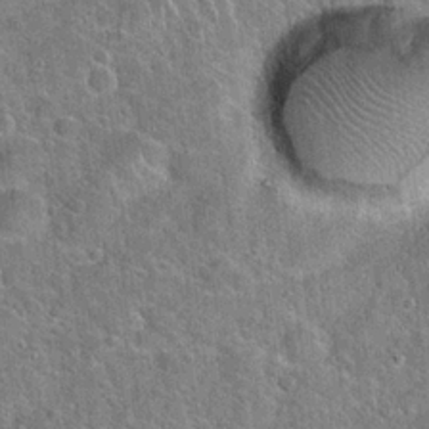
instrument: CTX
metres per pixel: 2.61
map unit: Hto
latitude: 20.8947
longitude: -50.9135
